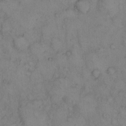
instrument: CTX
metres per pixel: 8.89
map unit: eHh
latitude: 14.1011
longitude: -63.2537
